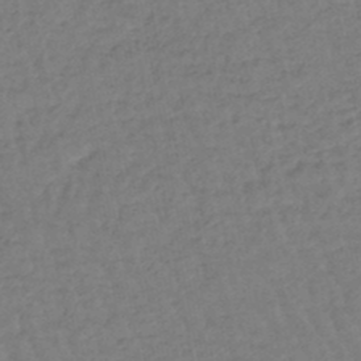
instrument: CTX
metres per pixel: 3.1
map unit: eHb
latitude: -45.8989
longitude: 80.7652
